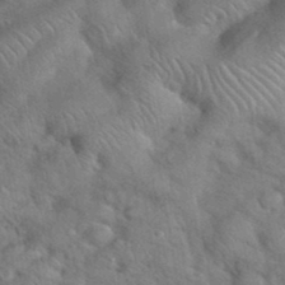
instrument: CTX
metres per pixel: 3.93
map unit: eHh
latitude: 37.7639
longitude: -65.0647
